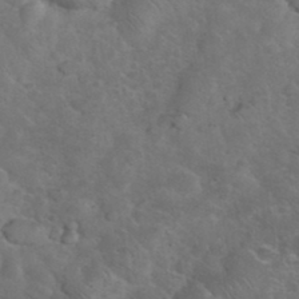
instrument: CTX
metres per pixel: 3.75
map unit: eHh
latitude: 36.5924
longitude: -66.2900
